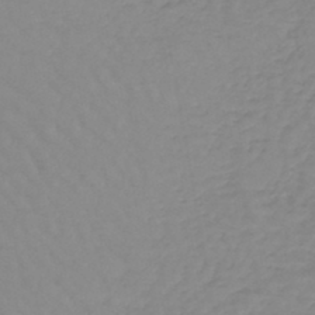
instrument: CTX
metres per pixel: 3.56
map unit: lHb
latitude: -44.9164
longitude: 66.2361
